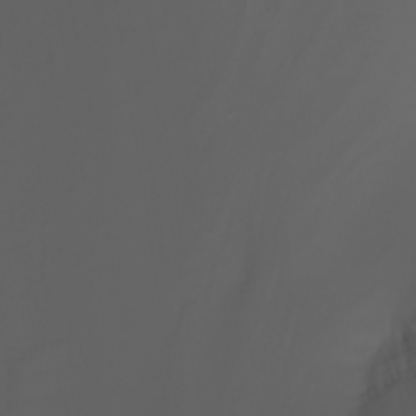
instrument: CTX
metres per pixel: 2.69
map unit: Nhu
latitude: -7.8044
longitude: -82.1388
